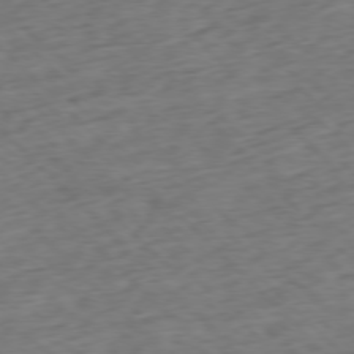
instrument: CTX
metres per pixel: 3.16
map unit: Ap
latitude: -77.3510
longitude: -80.1011
